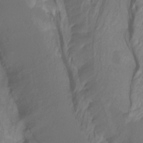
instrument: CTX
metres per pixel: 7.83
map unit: HNhu
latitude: -27.4643
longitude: 74.8219
